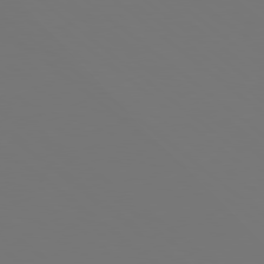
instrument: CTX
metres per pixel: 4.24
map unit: Hpe
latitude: 78.1767
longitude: -175.0270
